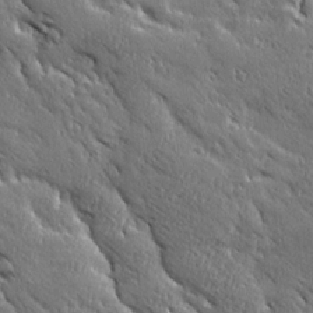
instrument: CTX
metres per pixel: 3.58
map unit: Ave
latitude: 20.1578
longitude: -136.1578
